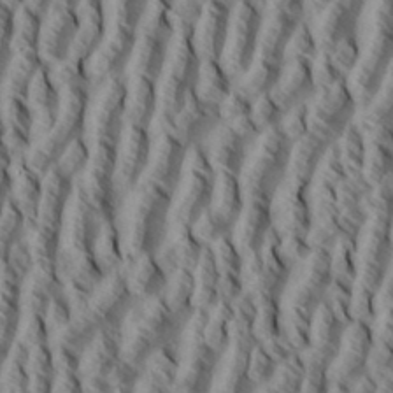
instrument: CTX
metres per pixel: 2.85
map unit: eHh
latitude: 34.6679
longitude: -137.8961
